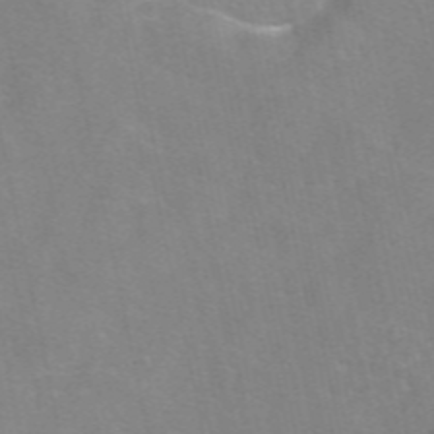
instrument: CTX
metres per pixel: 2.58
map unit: eAb
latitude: 49.7450
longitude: 104.5196
